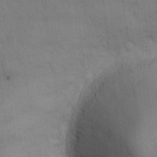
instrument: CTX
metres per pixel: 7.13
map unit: Hto
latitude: 14.1389
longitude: -61.3292
